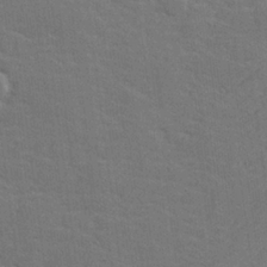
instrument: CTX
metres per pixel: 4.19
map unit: lHvf
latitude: 25.9339
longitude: 142.5384
